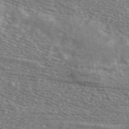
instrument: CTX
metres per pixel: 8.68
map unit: ANa
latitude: 44.7246
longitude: 45.4643
